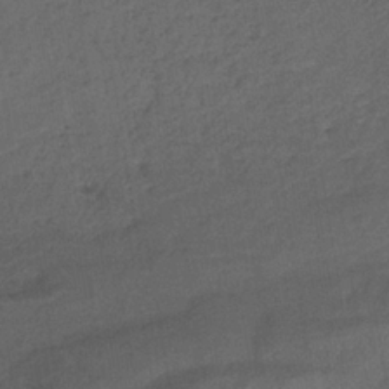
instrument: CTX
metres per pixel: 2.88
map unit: lHb
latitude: -34.3684
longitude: 65.3699
